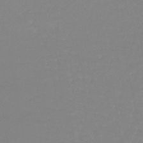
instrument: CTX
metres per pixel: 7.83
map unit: lHb
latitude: -44.8408
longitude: 62.4251
